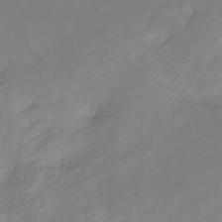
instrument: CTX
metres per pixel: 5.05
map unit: Nhe
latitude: -32.7275
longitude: -92.0633
